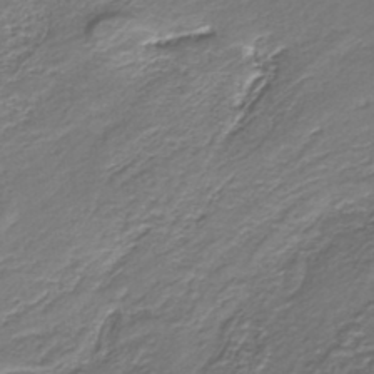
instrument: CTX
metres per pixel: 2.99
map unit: lHb
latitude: -39.6533
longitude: 53.1809
